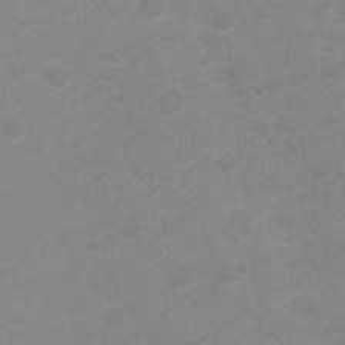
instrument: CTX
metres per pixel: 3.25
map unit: Nhu
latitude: 4.3467
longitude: -17.8394
